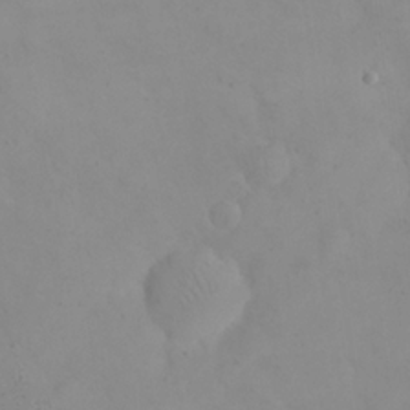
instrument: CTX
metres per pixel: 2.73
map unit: eHh
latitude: 24.6301
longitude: -64.9703
